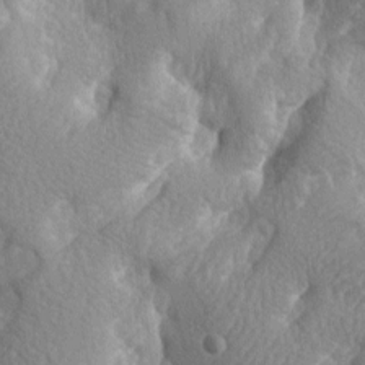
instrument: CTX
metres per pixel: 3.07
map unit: lAa
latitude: -7.2943
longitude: -124.9892
